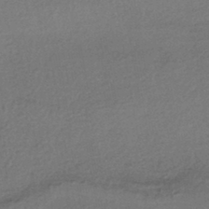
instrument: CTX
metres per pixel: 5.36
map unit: HNhu
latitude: -43.6910
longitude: 95.0675
